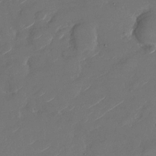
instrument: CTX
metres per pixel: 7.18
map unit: Nhu
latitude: -28.1984
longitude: -73.1404
